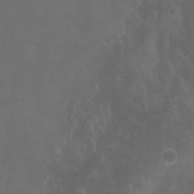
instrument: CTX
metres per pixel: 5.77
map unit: Aa
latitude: -9.1242
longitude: -72.2522
